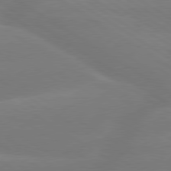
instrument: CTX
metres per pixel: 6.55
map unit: lApd
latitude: 79.5938
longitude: -150.4790
